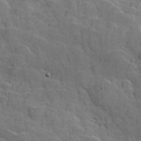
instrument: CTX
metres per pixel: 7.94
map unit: Hve
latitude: 31.5749
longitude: 151.4454
